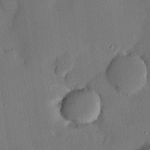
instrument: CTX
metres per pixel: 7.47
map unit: eHh
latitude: 22.3656
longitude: -91.0647
